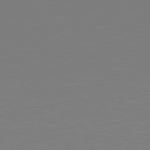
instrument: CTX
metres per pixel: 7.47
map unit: Hpe
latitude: 78.5735
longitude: -145.6694
